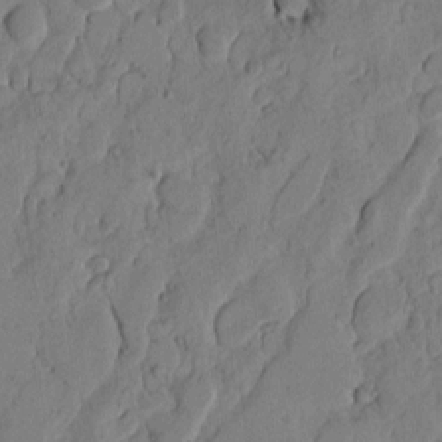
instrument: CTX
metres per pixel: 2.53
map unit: Htu
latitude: -2.8596
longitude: 167.1431
